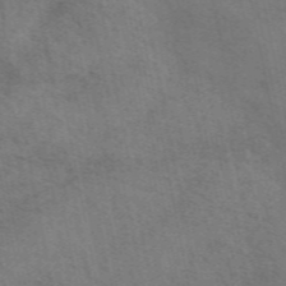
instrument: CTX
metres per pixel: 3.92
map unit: eAb
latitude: 51.2159
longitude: 110.6518
